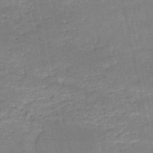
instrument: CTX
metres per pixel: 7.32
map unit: HNb
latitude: -50.7463
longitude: -41.1970
